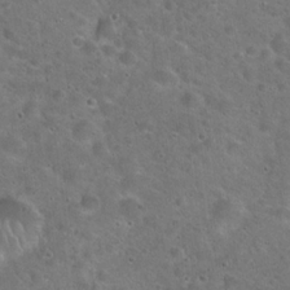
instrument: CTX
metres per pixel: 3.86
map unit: Hto
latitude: 21.9339
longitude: -53.3104
